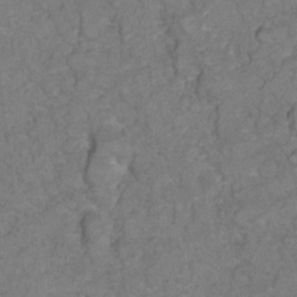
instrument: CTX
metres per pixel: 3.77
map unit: Hto
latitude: 5.8205
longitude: -36.2712
